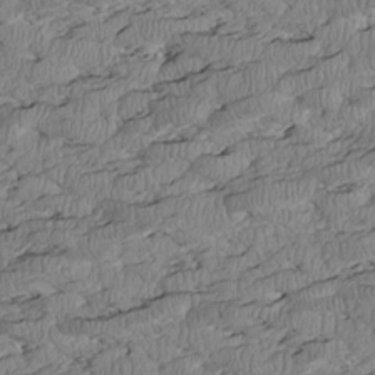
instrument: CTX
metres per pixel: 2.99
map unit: Htu
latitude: 2.7624
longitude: 149.5399
